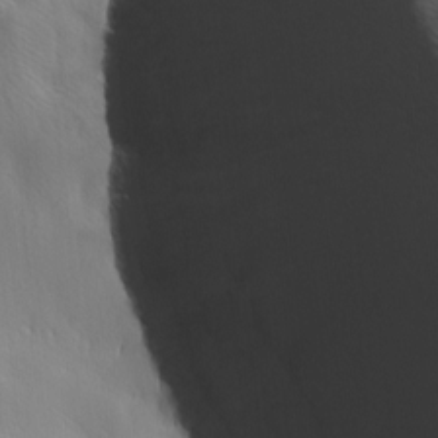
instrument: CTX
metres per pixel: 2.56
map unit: Ave
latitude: 12.8380
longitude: -105.4238
